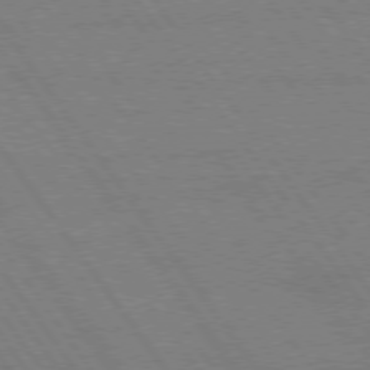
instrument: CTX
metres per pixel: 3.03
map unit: Hpe
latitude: 75.0458
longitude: -144.4223
